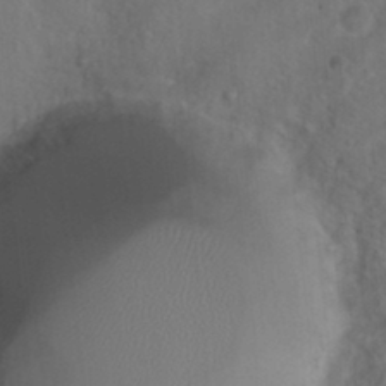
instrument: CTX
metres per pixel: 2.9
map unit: eHh
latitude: 1.0269
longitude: -55.9906
